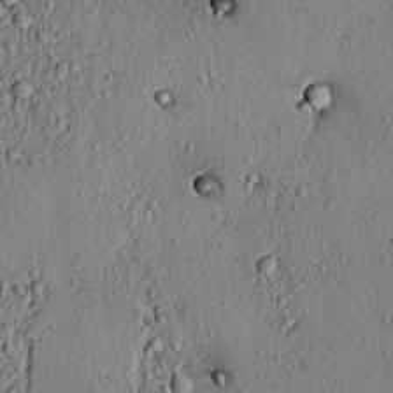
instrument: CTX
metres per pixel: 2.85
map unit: lAvf
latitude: 6.7057
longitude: 167.5210
